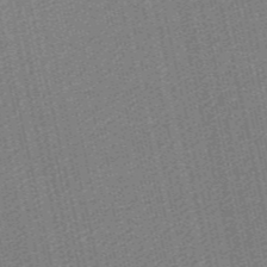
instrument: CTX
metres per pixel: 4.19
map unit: lHb
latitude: -46.9730
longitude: 59.2753
